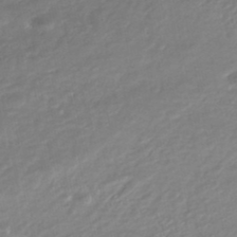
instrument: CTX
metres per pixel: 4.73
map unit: HNhu
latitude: -46.8030
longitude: 93.0675
